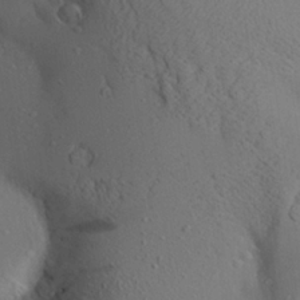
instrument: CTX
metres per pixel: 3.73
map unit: Aa
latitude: 24.6490
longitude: -145.1592
